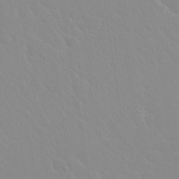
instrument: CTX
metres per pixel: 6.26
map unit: Hto
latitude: 20.0444
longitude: -33.9906
